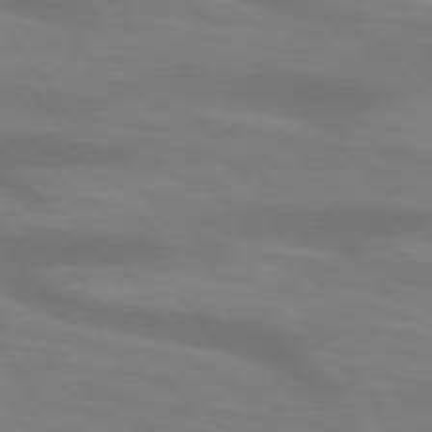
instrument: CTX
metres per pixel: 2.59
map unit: lApd
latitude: 74.0255
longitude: -54.4223
